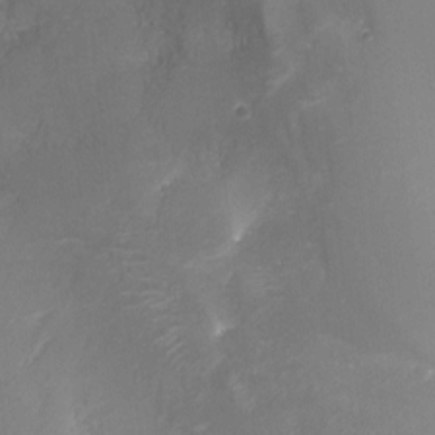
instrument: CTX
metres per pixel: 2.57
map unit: Ht
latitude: -16.9731
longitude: -44.6679
